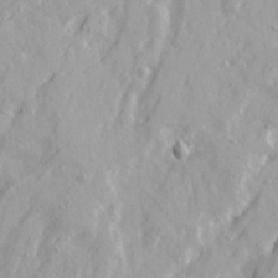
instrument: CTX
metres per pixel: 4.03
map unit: Ave
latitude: 21.5182
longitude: -130.8758
